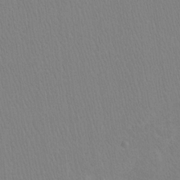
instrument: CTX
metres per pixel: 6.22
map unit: Htu
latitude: -6.8030
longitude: -70.2522
